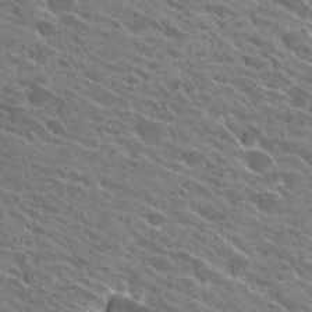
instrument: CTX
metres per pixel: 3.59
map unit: Hto
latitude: 25.5560
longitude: -41.0647
